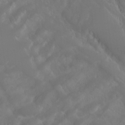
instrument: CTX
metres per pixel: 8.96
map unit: Aa
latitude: -8.5007
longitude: -78.1011
